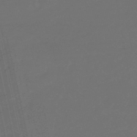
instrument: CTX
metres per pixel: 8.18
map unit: eHb
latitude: -47.6533
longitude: 87.7856
